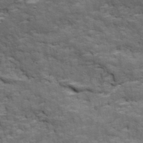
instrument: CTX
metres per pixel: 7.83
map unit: Ave
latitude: 18.0822
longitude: -135.6694
